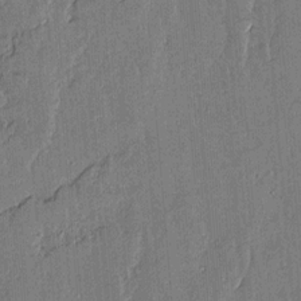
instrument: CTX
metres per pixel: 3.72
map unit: lAvf
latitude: 14.2712
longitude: -125.8961
